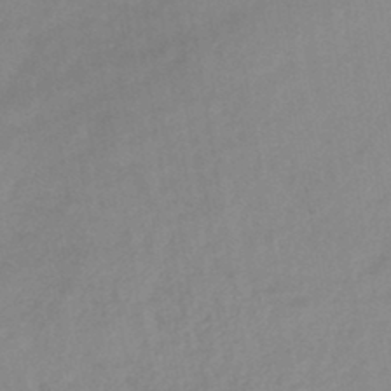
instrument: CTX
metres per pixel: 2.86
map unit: eHb
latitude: -45.5777
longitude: 85.2187
